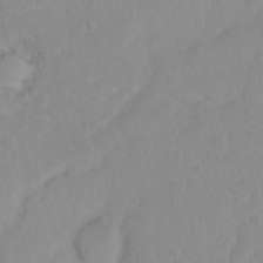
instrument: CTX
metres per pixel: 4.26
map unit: eHh
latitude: 1.7827
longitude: -55.8772
